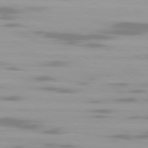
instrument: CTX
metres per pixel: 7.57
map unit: Ap
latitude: -79.7099
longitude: -102.4412
